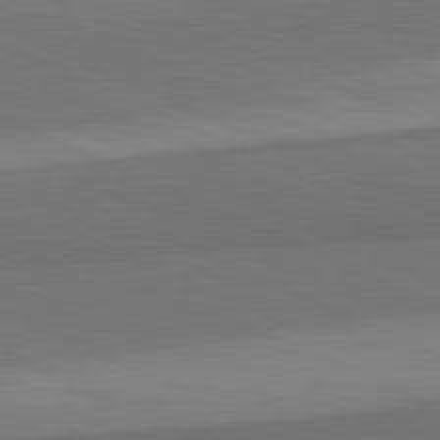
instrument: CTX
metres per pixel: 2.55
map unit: lApd
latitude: 82.4034
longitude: 158.0283
